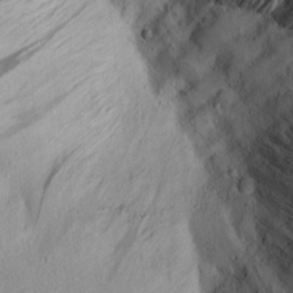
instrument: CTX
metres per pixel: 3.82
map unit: Aa
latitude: 16.4223
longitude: -144.1767
